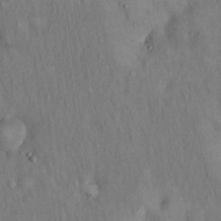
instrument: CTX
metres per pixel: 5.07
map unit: Hto
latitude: 15.3860
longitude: -60.5357
